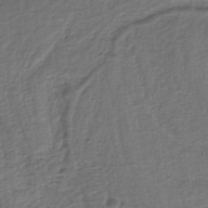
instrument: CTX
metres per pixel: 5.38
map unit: HNb
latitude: -35.0297
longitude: 59.9367
